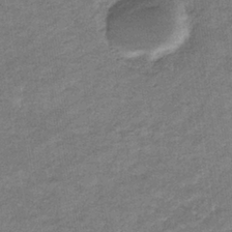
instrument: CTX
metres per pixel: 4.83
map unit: eHb
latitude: -36.8974
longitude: 77.4643
